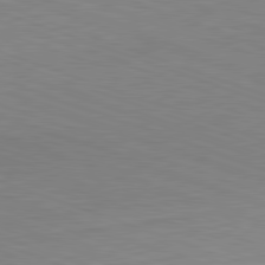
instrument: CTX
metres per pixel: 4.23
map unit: Hpe
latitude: -82.5196
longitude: 13.7478
